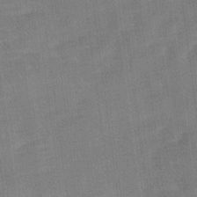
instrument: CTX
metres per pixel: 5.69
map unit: Ave
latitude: 11.4238
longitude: -106.5357
